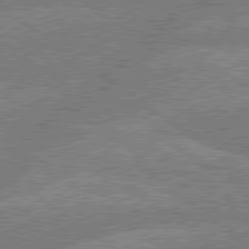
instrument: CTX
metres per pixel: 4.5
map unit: lApd
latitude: 79.6505
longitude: -160.6112
